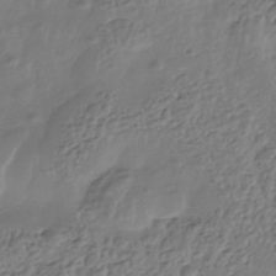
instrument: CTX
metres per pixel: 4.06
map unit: Nhe
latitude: -41.9367
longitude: -111.1970
